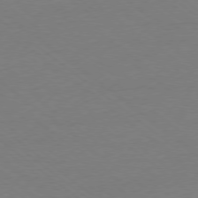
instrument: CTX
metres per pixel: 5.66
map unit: Ap
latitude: -78.2739
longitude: -95.7261
